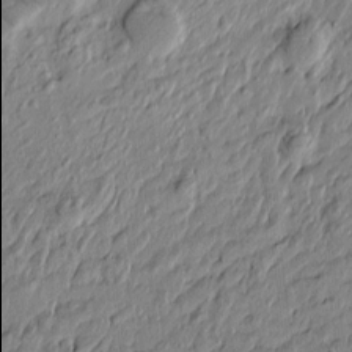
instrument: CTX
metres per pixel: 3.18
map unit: Htu
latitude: -7.0297
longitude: 178.0094
